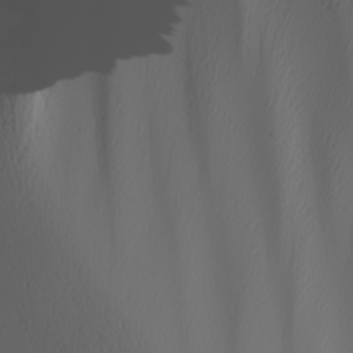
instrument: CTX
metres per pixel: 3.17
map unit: Nhu
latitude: -8.3495
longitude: -95.7639
